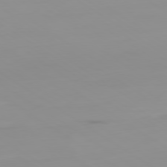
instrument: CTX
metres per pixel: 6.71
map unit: Ap
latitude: -80.1039
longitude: -59.2159
